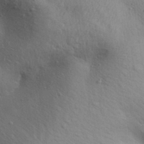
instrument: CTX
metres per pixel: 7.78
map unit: Aa
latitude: 31.1781
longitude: -145.2159
